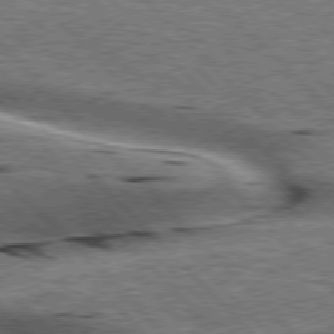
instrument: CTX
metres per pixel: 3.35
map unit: lApd
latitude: 76.2711
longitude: -58.6113
